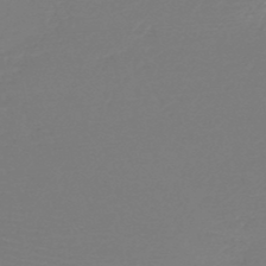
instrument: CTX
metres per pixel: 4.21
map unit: HNb
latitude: -49.9745
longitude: -43.8583
